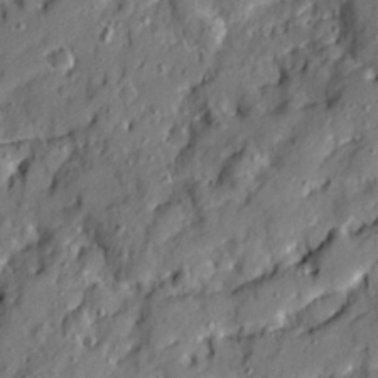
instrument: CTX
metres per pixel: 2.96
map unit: Ave
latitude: 19.7638
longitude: -129.1025
